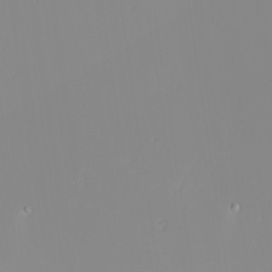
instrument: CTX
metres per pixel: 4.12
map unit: eHh
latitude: -4.1228
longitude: -86.3278
